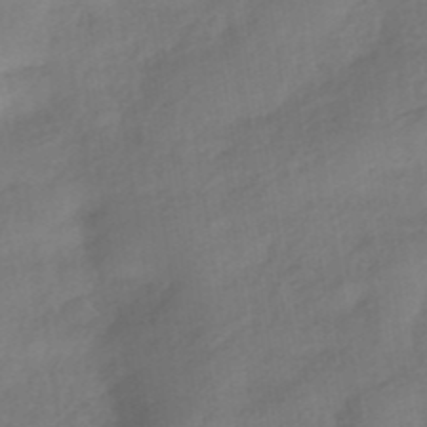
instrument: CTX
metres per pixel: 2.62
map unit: HNhu
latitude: -41.9178
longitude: 92.8408
